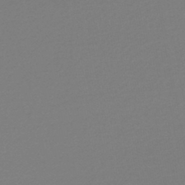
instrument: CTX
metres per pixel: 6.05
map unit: lHb
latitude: -44.2362
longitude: 69.2942
